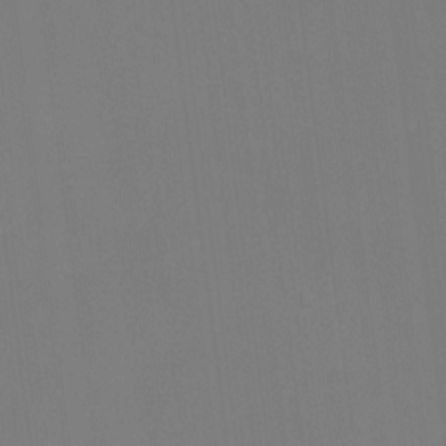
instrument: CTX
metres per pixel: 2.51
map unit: HNhu
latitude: 6.7435
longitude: 5.1998
